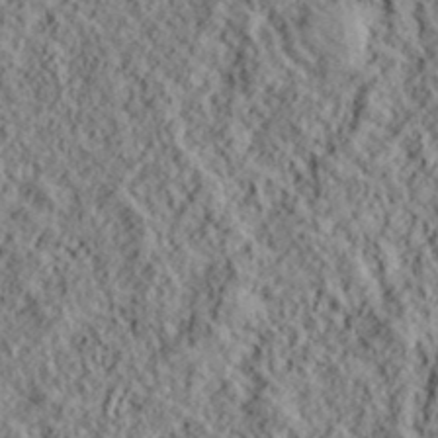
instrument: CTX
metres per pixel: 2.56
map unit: lHvf
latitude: 39.1214
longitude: -88.6869
